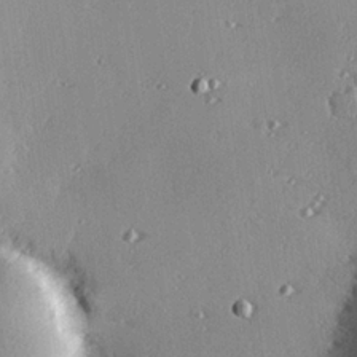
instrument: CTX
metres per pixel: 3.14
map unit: eHh
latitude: 23.3671
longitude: -90.1011
